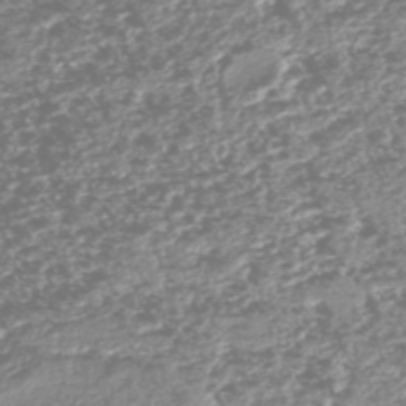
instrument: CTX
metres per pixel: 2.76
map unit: HNhu
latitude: -48.2173
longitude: 31.2565
